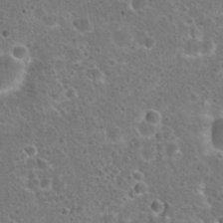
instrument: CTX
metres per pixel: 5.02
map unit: Hto
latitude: 22.6868
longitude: -48.0255
